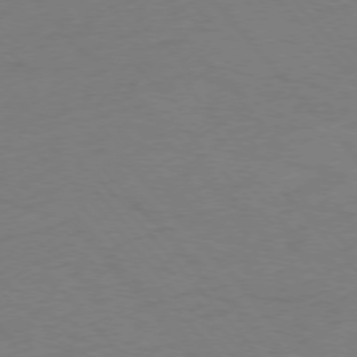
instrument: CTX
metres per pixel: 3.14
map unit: Ap
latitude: -76.5385
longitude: -70.4601
